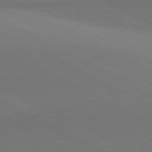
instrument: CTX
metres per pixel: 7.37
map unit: lApd
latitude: 81.1781
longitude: 146.4440
